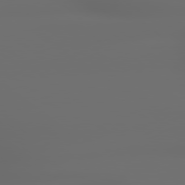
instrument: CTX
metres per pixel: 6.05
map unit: lApd
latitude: 79.1781
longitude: -163.4805
